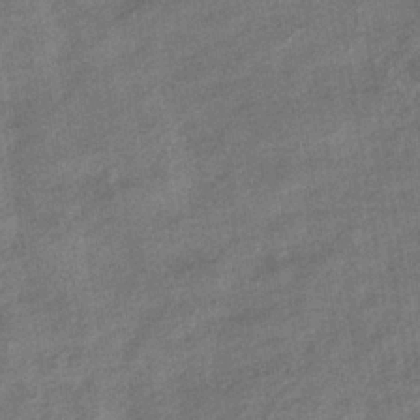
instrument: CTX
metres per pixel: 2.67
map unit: eHb
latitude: -35.1998
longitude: 78.1794
